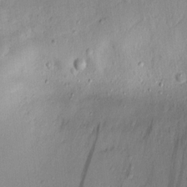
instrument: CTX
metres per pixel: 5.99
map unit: lAvf
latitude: 8.7057
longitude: 167.1431
